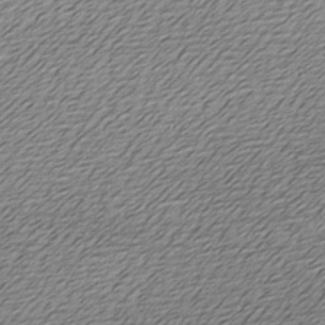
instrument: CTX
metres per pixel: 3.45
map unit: Ave
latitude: -7.9178
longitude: -123.4237
